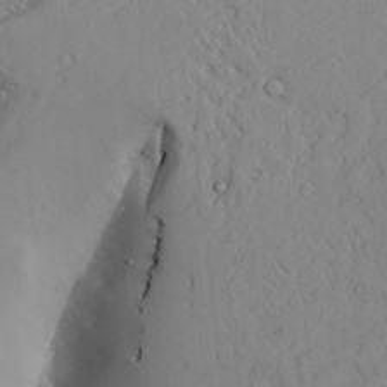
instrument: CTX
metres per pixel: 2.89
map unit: Aa
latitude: 26.9892
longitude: -128.2333
